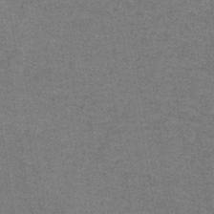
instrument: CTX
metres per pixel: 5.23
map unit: eAb
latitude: -37.0108
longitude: 52.3684
